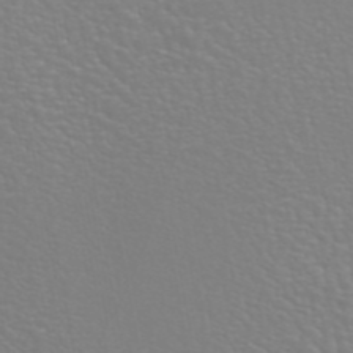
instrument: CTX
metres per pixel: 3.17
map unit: ANa
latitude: 44.7624
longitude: 27.5021
